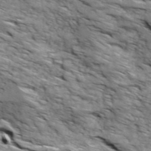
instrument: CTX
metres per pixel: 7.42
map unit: Ave
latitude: 19.0458
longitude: -134.9324
